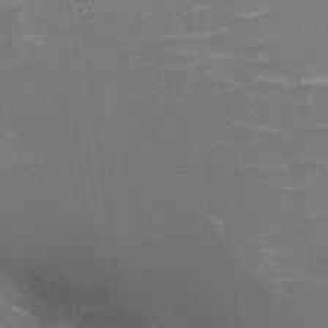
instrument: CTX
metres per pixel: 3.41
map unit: eHh
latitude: -3.7477
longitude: -75.5938
